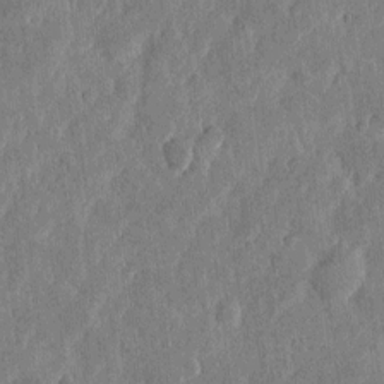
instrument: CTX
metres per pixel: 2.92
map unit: eHh
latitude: 5.2537
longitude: -71.9906
